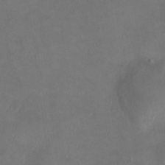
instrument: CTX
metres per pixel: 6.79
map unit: HNhu
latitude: 7.1970
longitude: 9.1620
